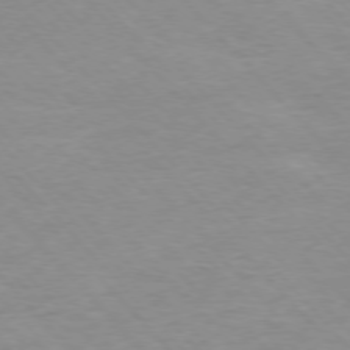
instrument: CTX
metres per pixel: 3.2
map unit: Ap
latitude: -76.8786
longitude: -87.8205
